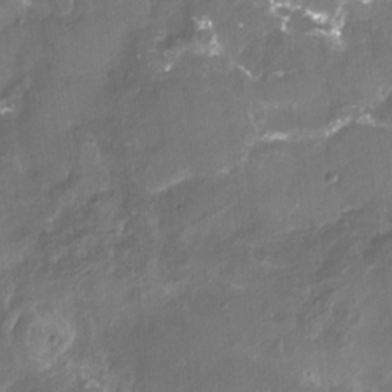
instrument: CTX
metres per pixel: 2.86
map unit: Nhu
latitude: -15.5210
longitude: -58.3278
